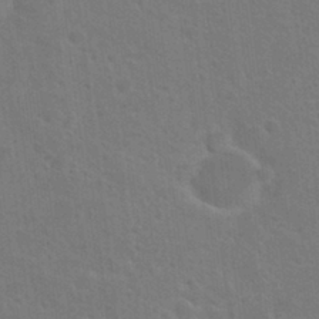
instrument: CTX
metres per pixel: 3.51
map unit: Hto
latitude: 22.8758
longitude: -47.7261
